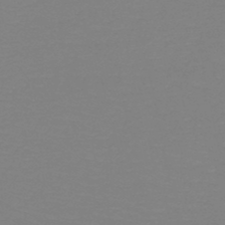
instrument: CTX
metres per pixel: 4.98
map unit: HNb
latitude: -49.1242
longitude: -50.9135
